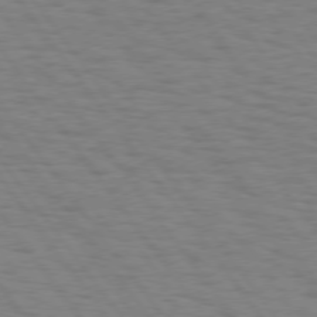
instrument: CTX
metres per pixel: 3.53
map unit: Hpe
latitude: 74.8002
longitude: -136.2712
